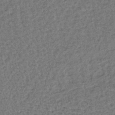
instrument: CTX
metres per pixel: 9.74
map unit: lHb
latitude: -39.2376
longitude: 62.4440
